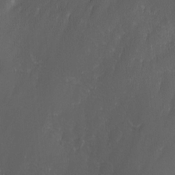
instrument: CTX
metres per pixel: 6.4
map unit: Ave
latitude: 9.8772
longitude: -105.3860
